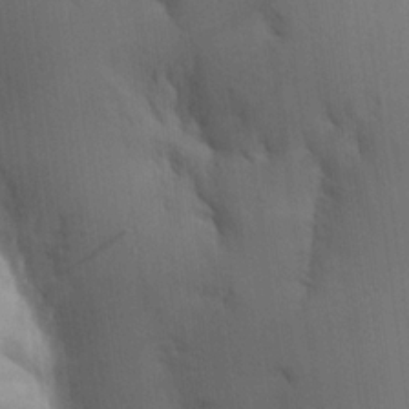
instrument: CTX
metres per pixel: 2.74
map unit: Aa
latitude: 16.8947
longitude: -149.0458
